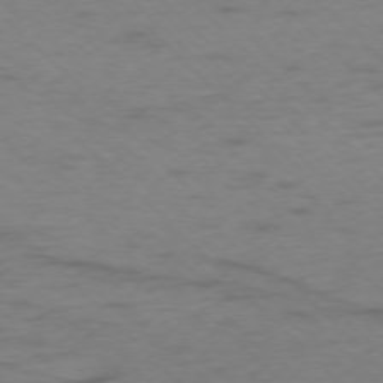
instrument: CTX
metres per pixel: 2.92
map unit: Ap
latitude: -75.7100
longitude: -78.4790
